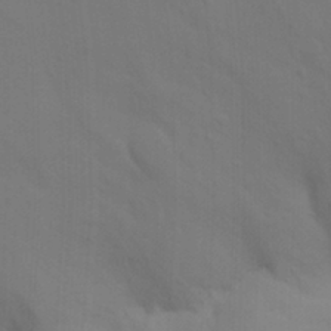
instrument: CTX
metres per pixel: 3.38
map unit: Nhu
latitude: 19.7638
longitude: -73.5560
